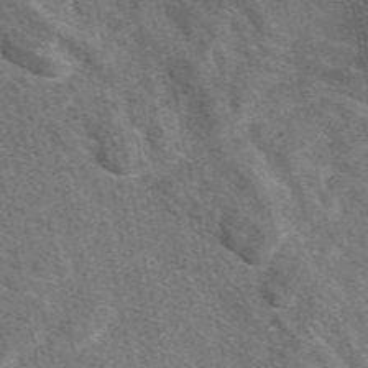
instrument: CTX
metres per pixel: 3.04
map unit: eAb
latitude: 48.1200
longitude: 119.6344
